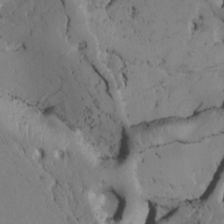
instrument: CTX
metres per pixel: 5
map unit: Htu
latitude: -3.5588
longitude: 169.2753
